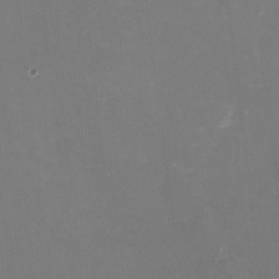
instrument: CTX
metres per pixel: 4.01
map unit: HNhu
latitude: -1.2943
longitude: -4.6490
